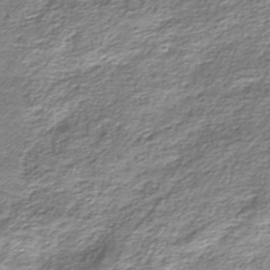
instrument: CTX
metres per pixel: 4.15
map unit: HNhu
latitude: -40.7841
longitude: 109.3321
